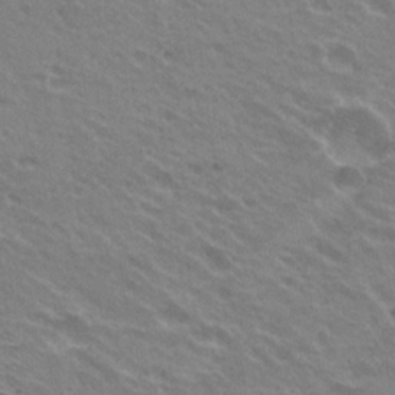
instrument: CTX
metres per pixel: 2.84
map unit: Hto
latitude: 23.2726
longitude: -31.5371
